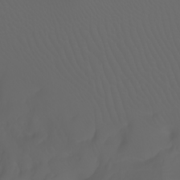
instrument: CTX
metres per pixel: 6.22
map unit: Htu
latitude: -7.1431
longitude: -71.6694
